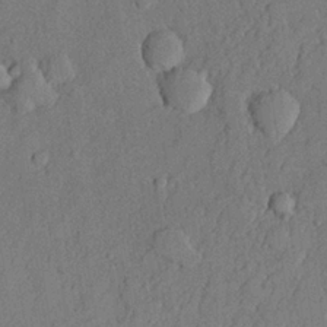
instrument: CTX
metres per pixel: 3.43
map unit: lHvf
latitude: 21.7450
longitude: 144.5007
